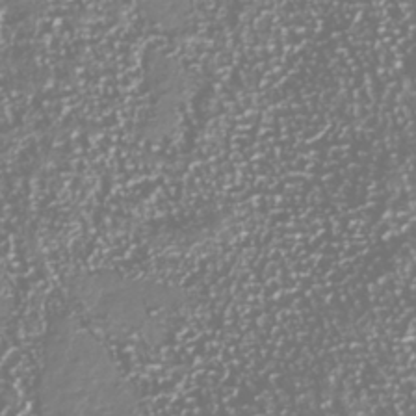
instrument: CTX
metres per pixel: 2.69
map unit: Nhu
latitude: -40.2739
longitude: -82.1199
